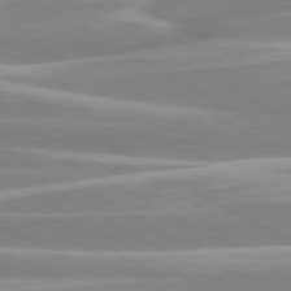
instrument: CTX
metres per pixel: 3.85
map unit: lApd
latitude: 80.4223
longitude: -128.7624
